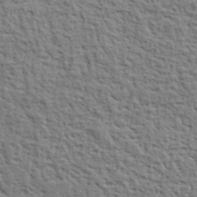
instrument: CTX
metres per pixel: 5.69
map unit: eHh
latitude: 37.4238
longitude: -81.9339
